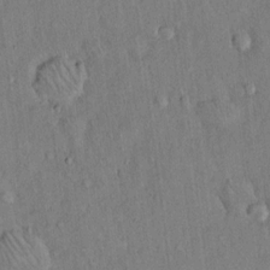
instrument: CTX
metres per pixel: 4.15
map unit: Hto
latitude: 14.0255
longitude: -58.6491
